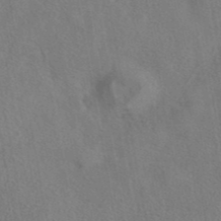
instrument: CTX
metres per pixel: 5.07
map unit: eAb
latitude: 41.8583
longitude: 105.4265
